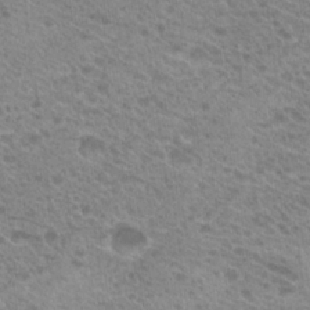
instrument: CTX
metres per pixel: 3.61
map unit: Hto
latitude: 21.8773
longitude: -37.8206
